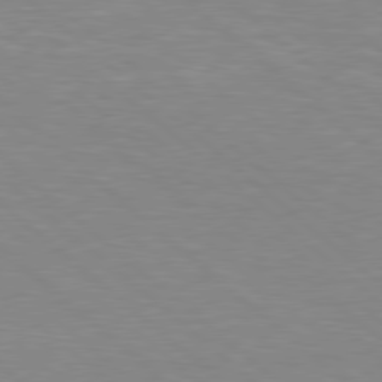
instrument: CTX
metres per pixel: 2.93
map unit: Hpe
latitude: 78.4790
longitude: -150.5356
